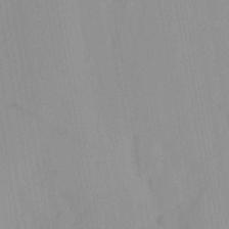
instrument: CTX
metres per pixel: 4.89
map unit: Ave
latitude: 22.0822
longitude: -137.5938
